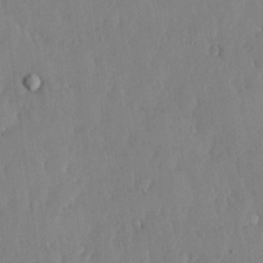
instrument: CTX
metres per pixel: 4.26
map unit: lHvf
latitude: 18.1011
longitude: -116.1767
